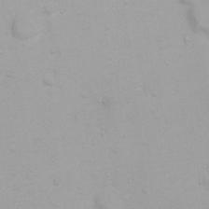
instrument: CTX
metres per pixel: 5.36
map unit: Ht
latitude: 3.8394
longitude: -22.4034
